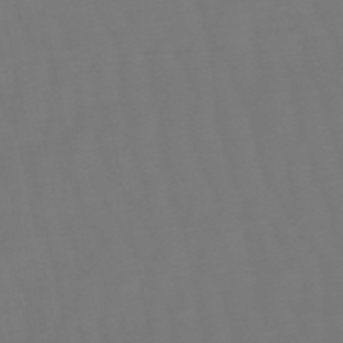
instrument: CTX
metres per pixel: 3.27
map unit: eHb
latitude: -50.3495
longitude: 78.0283
